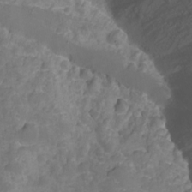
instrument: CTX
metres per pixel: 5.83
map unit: Nhu
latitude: -13.8045
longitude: -71.6883
